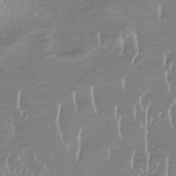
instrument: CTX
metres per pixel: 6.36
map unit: lHb
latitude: -34.0850
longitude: 67.9556
